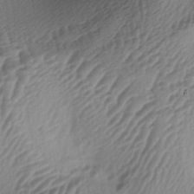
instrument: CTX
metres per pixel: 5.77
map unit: lAa
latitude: -5.3131
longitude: -123.6505
